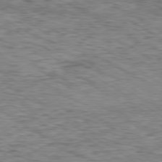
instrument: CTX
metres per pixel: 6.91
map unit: Ap
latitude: -80.1228
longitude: -48.1578
